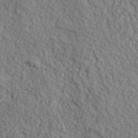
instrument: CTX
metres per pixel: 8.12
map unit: lHvf
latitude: 38.3278
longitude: -87.4993
